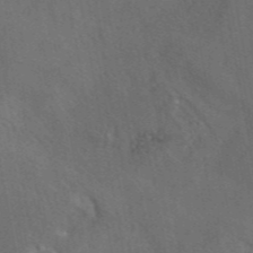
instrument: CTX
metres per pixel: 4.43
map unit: eAb
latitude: 46.5735
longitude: 114.2739
